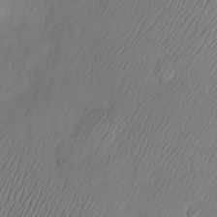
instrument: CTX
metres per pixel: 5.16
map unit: Nve
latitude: -10.3117
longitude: 173.3887
